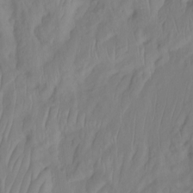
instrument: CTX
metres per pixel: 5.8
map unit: Nhu
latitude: -13.1431
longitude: -62.8380
